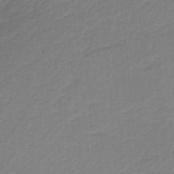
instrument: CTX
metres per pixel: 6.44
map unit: HNb
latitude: -37.3320
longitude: 55.5777
